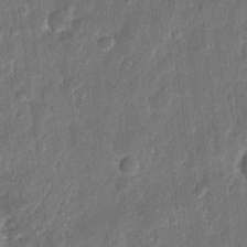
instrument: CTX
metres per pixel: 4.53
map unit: eHh
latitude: 12.0444
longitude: -70.3278
